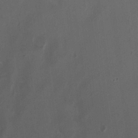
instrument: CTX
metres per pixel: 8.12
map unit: HNhu
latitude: 1.2915
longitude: -3.8772
